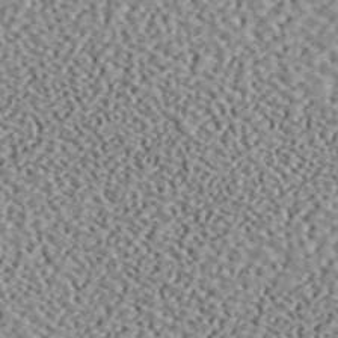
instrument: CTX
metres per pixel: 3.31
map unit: ANa
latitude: 45.8772
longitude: 50.5007
